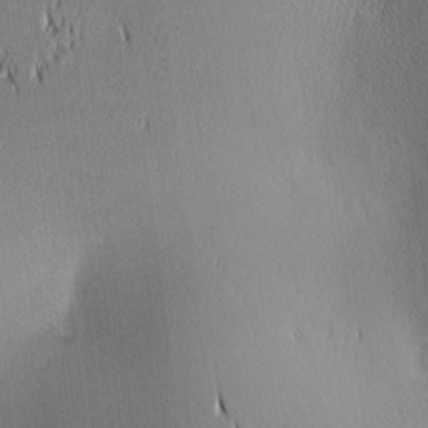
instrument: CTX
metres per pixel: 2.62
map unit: lAa
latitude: 1.8772
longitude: -117.6316
